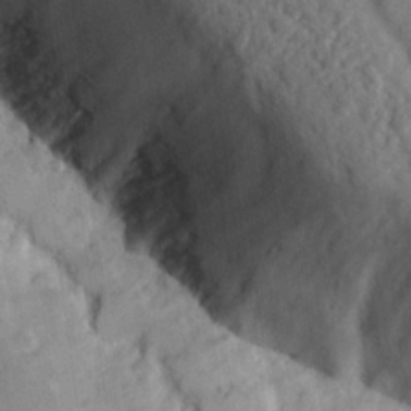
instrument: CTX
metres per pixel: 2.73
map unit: Hve
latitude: 24.5734
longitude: 146.6896
